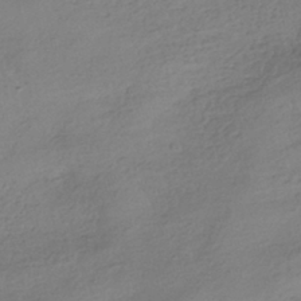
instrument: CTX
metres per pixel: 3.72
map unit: HNhu
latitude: -41.3132
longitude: 98.9542
